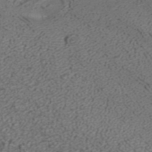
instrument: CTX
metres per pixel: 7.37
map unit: ANa
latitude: 40.8191
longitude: 23.3699
